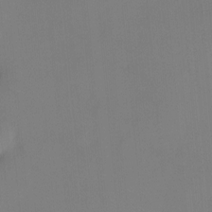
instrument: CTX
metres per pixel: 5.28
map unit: HNhu
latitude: 5.6694
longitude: 14.0850
